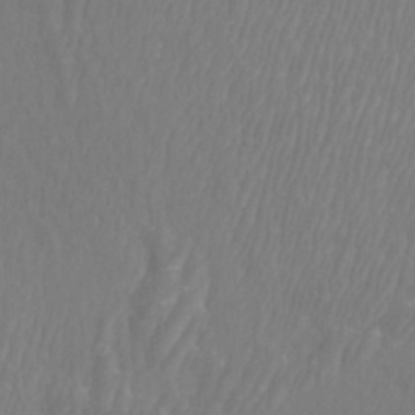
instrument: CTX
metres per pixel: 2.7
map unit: Htu
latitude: -8.6707
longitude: -75.3482
